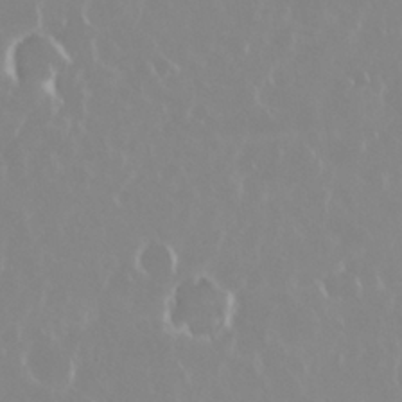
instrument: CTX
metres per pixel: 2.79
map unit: Nhu
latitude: 29.2348
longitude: -61.9717
